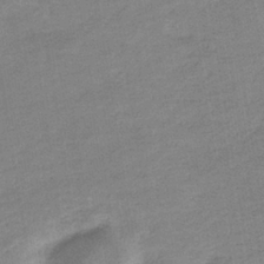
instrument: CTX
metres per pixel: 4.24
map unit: eHb
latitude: -35.9367
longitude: 77.8233
